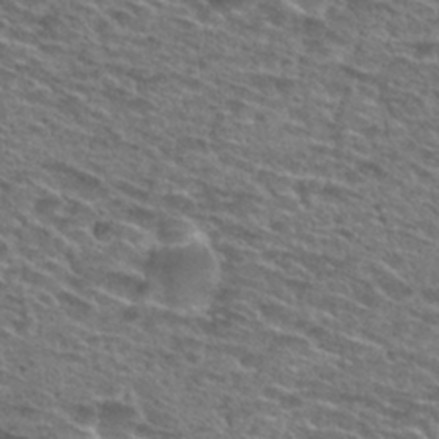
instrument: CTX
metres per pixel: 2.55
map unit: Nhu
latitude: 28.8380
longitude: -49.1970
